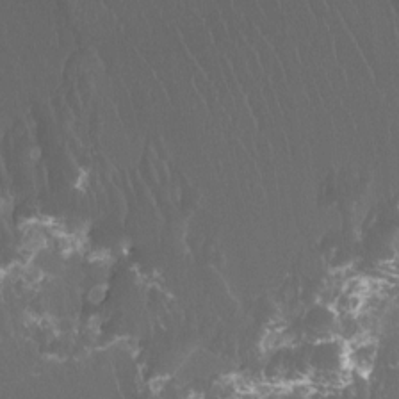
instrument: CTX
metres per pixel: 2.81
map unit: Ht
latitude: -12.0850
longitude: -44.2900
